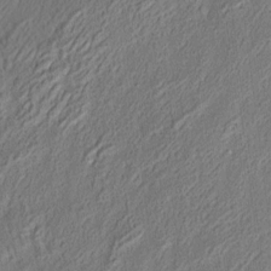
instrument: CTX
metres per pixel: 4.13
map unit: eHh
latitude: 4.7246
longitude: -77.3670
